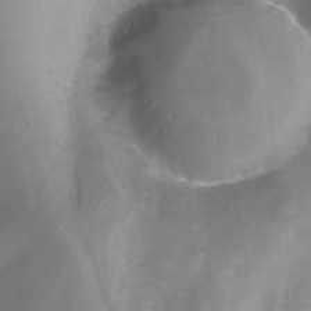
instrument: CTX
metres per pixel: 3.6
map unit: Nhu
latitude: -12.6896
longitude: -74.1389
